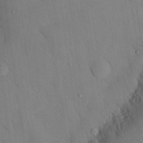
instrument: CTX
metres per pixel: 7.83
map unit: eHh
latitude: 27.9150
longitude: -79.7072
